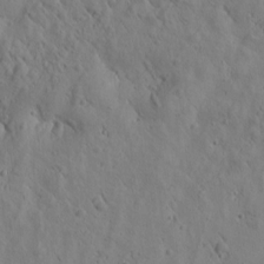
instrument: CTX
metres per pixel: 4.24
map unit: Htu
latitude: 0.2333
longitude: 175.2942
